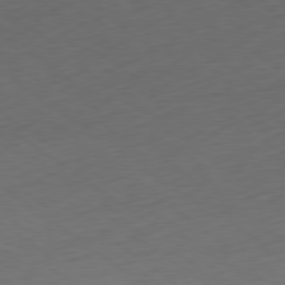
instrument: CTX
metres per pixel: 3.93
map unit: Ap
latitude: -80.2173
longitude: -69.5560
